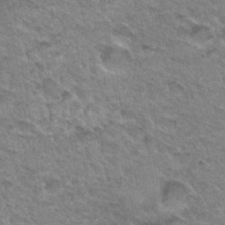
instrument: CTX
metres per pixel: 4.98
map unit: Hto
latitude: 33.7261
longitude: -47.2726
